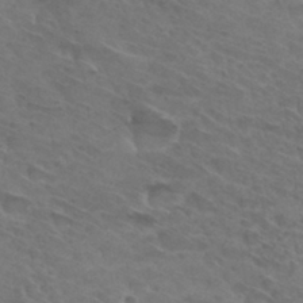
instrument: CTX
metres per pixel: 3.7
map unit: Hto
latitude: 32.5546
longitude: -46.1956
